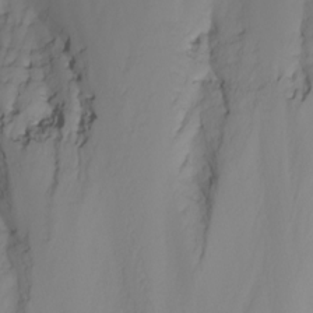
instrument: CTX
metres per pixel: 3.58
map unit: Nhu
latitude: -4.6140
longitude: -80.2333
